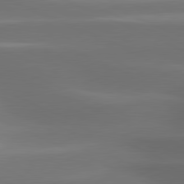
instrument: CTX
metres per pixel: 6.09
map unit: lApd
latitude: 81.3293
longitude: -143.3860
